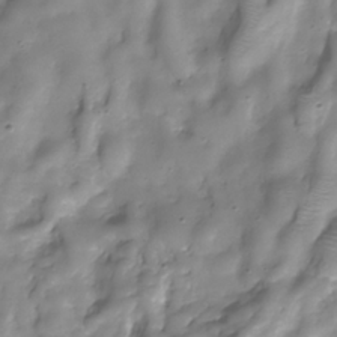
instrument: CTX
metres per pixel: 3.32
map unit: Hve
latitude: -30.5762
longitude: 94.4062
